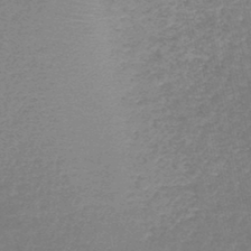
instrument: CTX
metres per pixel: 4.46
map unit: HNb
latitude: -46.7274
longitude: -39.2537
